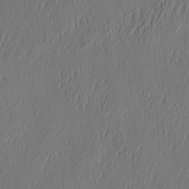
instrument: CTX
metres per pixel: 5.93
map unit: eHh
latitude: 4.4034
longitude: -77.8772
